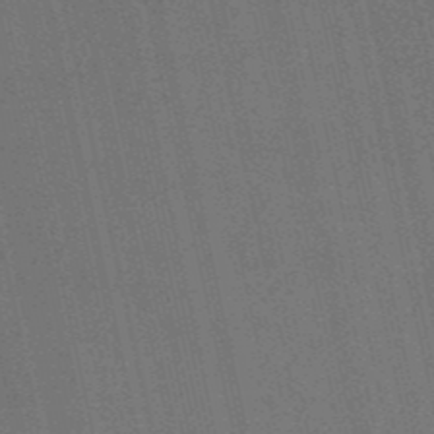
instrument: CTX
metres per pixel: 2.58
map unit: HNb
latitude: -52.3306
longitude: -39.7450
